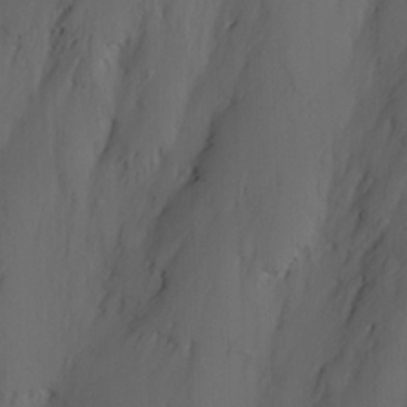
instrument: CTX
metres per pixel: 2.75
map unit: Hve
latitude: 13.2726
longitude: -90.9514
